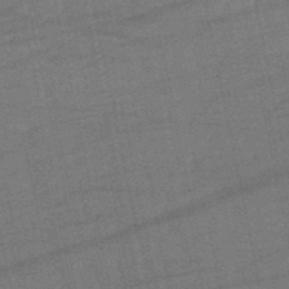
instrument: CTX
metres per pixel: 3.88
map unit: eHb
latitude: -50.6140
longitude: 78.6329
